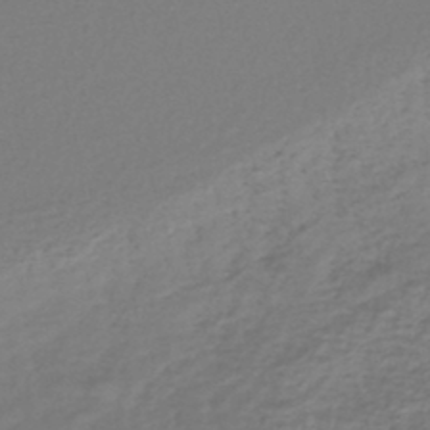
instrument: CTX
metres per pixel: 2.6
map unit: lHb
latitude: -43.2564
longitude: 72.4062
